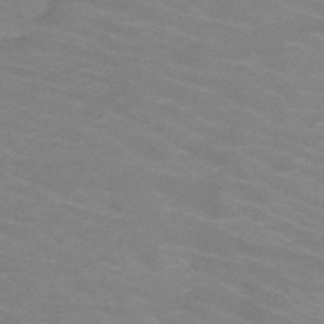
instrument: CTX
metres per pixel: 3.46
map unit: HNb
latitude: -46.5951
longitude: -46.7247
